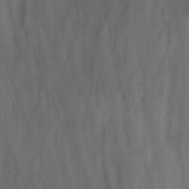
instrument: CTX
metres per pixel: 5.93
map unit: Nhu
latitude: -13.8800
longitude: -54.6868
